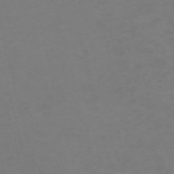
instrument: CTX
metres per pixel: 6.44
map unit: Nve
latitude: -57.2187
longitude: 53.1620
